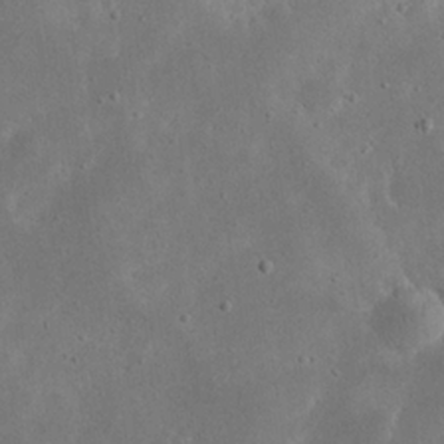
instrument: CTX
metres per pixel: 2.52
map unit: eHh
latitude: 23.4615
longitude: -67.5371
